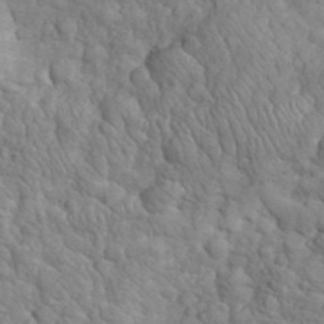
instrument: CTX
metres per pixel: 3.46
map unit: eHh
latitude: 32.5357
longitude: -66.6490
